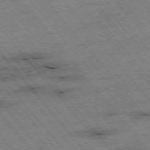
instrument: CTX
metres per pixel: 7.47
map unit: Hpe
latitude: -75.8801
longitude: -21.5371
